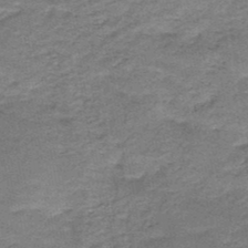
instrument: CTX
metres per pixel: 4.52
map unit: HNb
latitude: -48.0850
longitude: -38.8002
